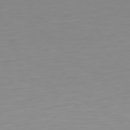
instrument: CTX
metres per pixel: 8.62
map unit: Hpe
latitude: 78.7435
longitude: -141.3859
